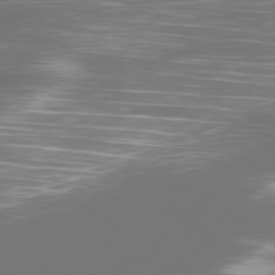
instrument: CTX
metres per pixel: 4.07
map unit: Ap
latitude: -79.0864
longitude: -93.4615
